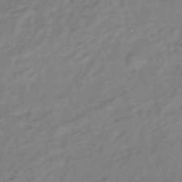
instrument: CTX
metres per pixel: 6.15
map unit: lHb
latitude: -37.2942
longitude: 70.2551
